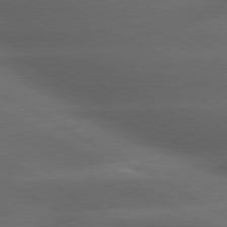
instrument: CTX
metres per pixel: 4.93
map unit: lApd
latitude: 79.4049
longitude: -118.6679
